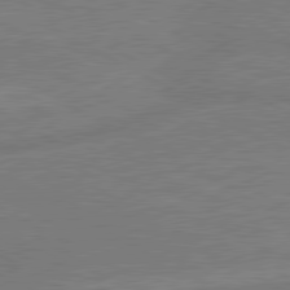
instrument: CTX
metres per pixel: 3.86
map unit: lApd
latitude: 80.3278
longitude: 128.1795
